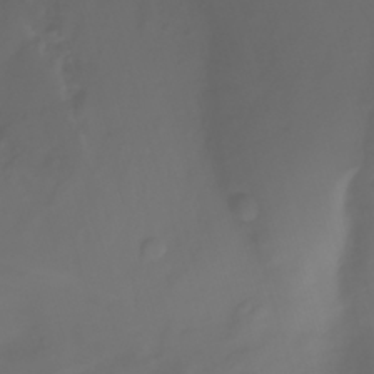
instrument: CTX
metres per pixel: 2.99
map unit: Nhu
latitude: -11.9367
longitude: -64.0822
